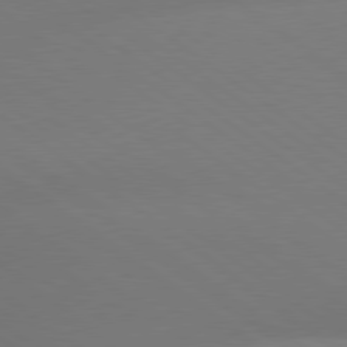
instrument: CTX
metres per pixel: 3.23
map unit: lApd
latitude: 79.1214
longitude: -151.2726
